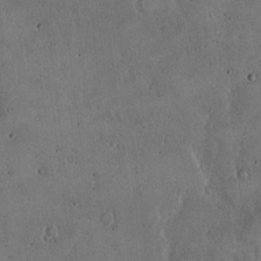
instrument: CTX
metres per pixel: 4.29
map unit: Hto
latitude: 16.5546
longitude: -59.6883
